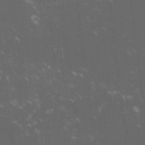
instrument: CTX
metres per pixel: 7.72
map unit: lHvf
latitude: -14.0850
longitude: -103.1592
